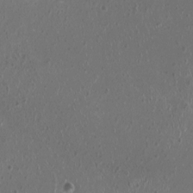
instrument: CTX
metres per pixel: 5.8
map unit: HNhu
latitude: 0.3278
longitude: 1.4266
